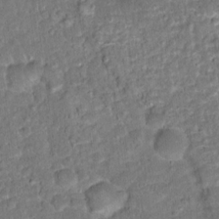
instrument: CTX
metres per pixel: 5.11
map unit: Hto
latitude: 15.7072
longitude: -39.2159
